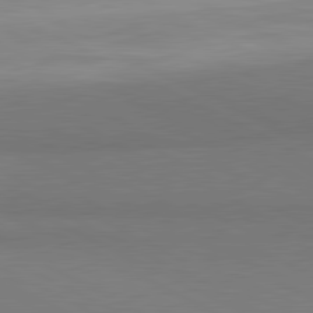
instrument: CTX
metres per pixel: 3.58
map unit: lApd
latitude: 81.1592
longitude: 157.8800
